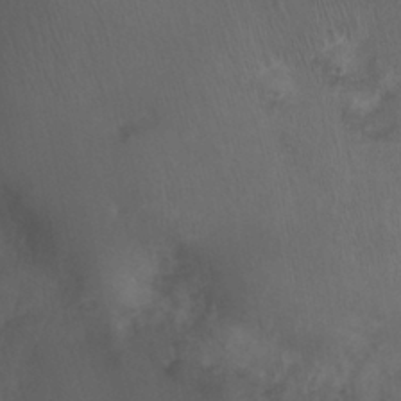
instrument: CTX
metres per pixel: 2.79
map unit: Nhu
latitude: 8.3467
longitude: -21.3104
